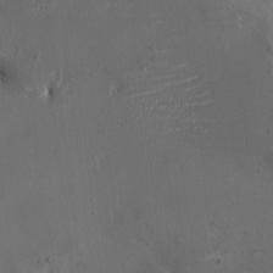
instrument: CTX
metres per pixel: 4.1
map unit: HNhu
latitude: 6.4979
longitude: 6.2172
